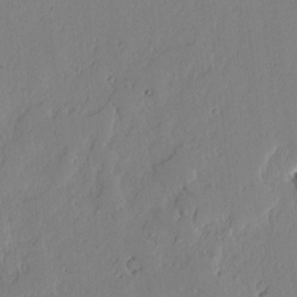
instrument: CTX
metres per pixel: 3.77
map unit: lAvf
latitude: -1.5777
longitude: -106.3089
